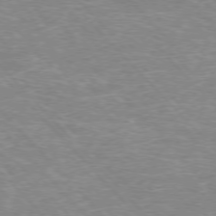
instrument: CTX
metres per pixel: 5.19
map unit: Hpe
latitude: -76.5952
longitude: -12.5168
